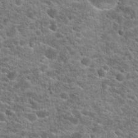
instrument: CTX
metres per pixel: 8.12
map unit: Hto
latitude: 21.2915
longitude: -44.4790
